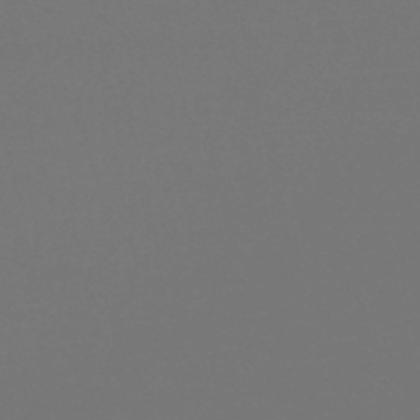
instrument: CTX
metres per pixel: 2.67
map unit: eHb
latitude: -50.5007
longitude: 69.9556
